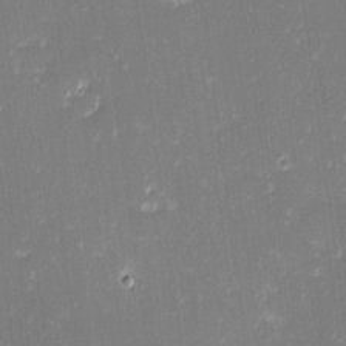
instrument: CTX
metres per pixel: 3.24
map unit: eHh
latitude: -2.6518
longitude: -86.4223
